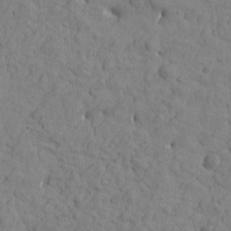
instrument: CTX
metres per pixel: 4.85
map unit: Htu
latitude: -2.0472
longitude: -175.4615
